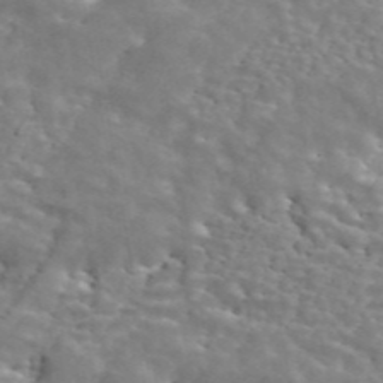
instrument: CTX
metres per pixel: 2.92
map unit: ANa
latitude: 45.0080
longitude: 28.6141
